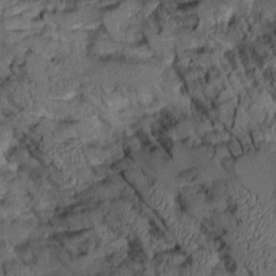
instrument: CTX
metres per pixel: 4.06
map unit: Aa
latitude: 8.4601
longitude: -128.0633
